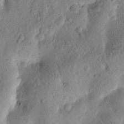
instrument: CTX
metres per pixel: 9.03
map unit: Htu
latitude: -3.1620
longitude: 171.1053
